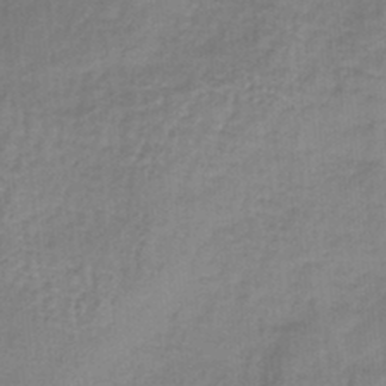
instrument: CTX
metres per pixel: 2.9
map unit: HNb
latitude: -36.1039
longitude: 57.8800
